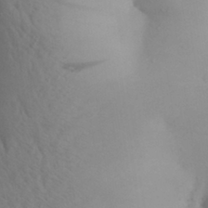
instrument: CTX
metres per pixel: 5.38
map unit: Aa
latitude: 27.0081
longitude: -147.8584
